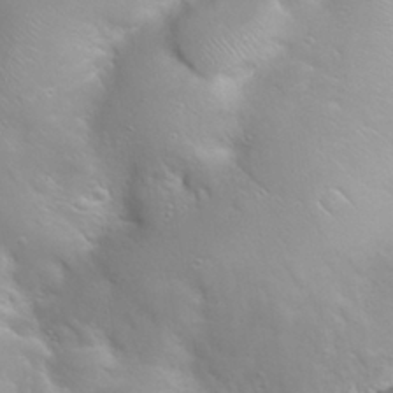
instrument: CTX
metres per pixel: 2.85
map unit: Nhu
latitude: 24.0633
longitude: -61.5371
